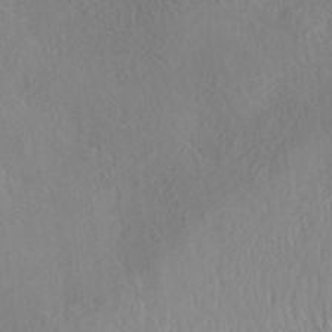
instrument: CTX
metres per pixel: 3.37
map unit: ANa
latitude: 35.4615
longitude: 13.6722
